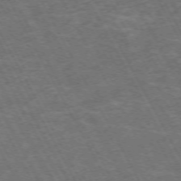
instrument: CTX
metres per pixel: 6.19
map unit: Hpe
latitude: -71.9367
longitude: 9.8233
